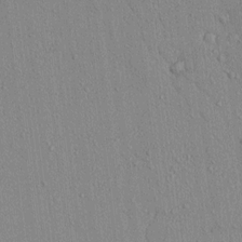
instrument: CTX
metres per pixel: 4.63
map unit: lAvf
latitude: 7.1970
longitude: 167.9367
